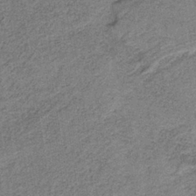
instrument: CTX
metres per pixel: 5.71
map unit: HNb
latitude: -36.5384
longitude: 54.4251
